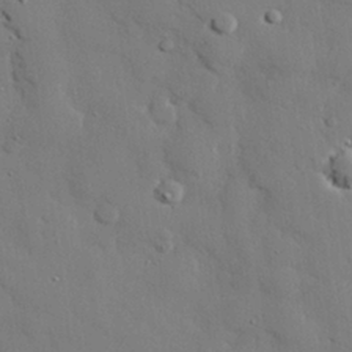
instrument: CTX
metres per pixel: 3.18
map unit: eHh
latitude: 27.6505
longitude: -81.4615
